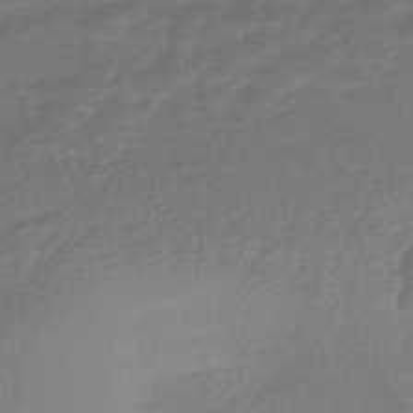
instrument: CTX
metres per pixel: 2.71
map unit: HNhu
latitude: -45.5966
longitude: 93.7478
